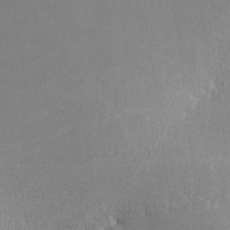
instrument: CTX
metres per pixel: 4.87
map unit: lHvf
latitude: -12.5763
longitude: -101.0270
